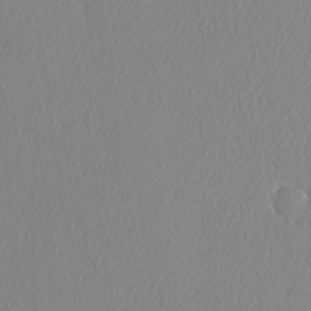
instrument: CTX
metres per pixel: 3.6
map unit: lAvf
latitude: -5.4454
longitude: -108.7813
